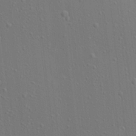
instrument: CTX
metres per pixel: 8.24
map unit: Ave
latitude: 18.0255
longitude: -139.2348
